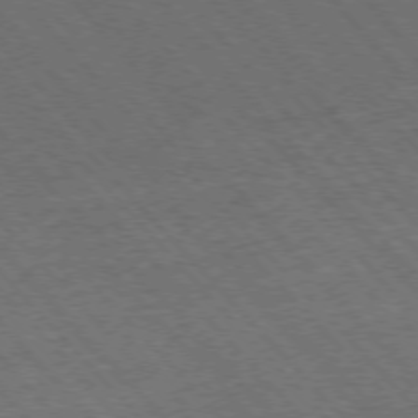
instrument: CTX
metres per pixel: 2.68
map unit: Hpe
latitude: -76.3495
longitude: -16.1389
